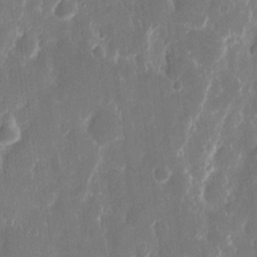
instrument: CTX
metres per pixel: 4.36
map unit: eHh
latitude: 12.5168
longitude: -71.9339
